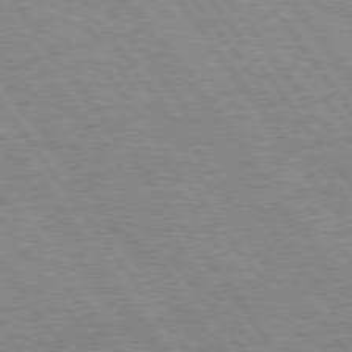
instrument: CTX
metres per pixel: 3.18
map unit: Hpe
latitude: 75.3671
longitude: -142.5546
